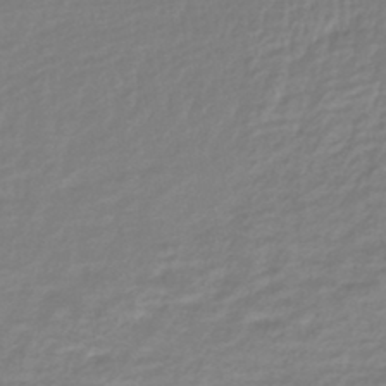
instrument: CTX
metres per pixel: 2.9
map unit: lHb
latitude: -44.8030
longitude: 76.2550
